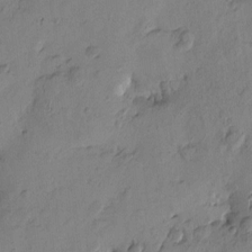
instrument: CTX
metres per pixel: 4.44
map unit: Htu
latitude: -3.2753
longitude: -176.4790
